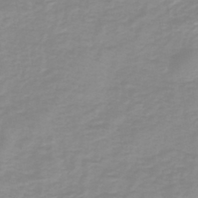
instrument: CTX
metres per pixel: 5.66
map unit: HNb
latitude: -44.4818
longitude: 53.7288
